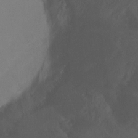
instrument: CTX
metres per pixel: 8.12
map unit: Ht
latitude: 0.7435
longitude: -35.1592
